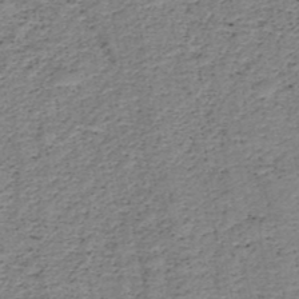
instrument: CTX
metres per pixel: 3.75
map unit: HNb
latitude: -48.4629
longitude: -40.1577
